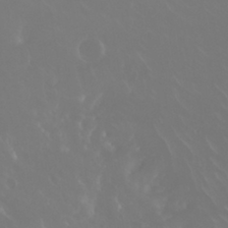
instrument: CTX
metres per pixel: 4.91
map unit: Nhu
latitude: 30.7247
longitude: -57.7260
